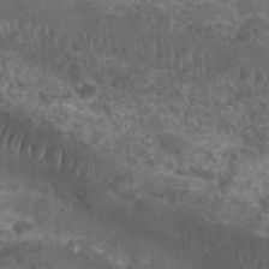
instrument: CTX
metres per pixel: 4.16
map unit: Nhu
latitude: 28.1578
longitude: -54.9703
